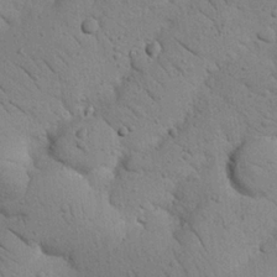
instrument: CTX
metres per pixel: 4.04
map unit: Nhu
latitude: 22.7246
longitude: -74.8380
